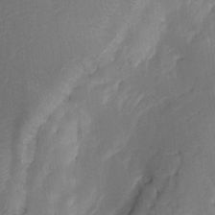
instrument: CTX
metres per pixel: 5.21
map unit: Aa
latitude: -7.7477
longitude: -72.2145
